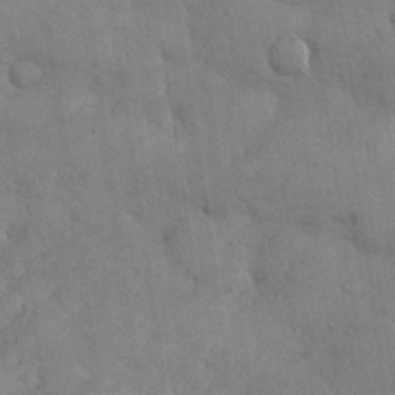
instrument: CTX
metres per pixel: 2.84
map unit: Nhu
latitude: 27.2348
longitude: -68.3467
